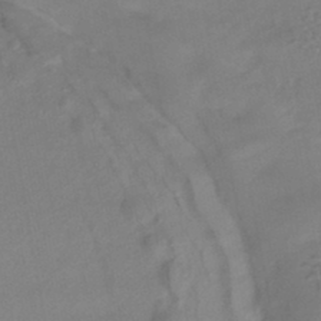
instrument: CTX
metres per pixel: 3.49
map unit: HNhu
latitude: -44.7274
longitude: 93.9367
